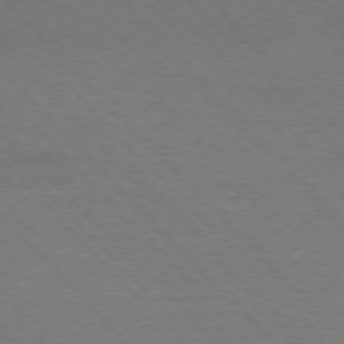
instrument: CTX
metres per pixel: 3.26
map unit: Hpe
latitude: -77.2376
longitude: -12.6491
